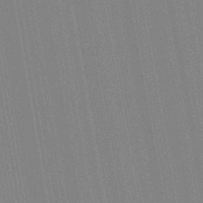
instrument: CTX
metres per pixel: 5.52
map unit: Aa
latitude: 28.7435
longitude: -147.7072
